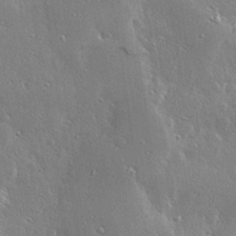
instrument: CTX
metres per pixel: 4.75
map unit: Hve
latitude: 28.8380
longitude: -92.2144
